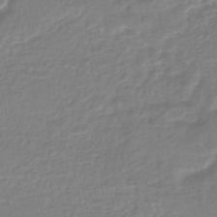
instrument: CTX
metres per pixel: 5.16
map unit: HNhu
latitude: -46.5196
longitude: 99.8800
